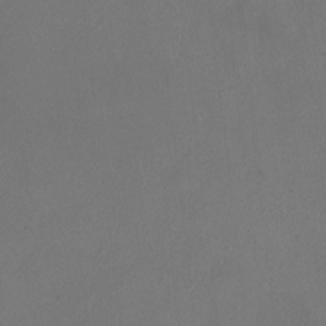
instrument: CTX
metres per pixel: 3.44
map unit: HNhu
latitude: 6.4412
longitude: 6.7652
